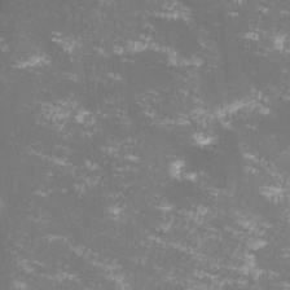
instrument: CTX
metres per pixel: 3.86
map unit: lHvf
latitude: -13.1053
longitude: -99.5182
